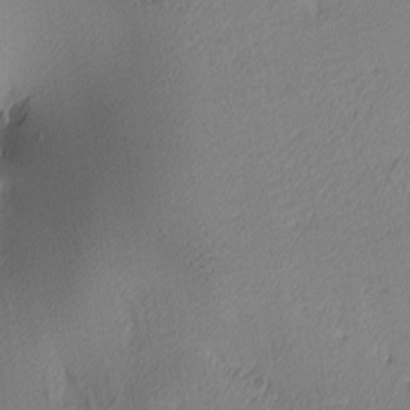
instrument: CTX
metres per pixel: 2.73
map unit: lAa
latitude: 3.6127
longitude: -115.9150
